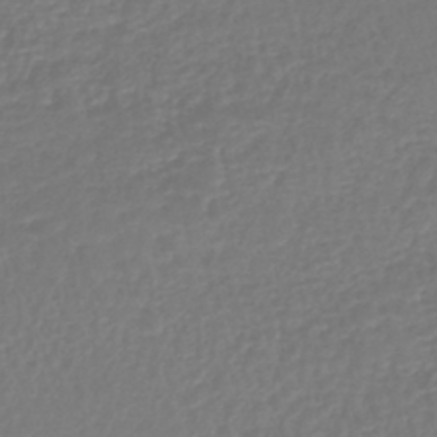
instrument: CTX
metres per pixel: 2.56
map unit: lHb
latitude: -41.9556
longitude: 68.3684
